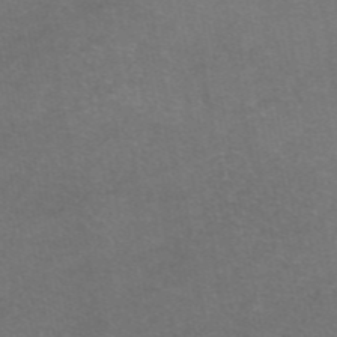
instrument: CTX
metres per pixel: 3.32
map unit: eAb
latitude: 46.8947
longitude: 106.3118
